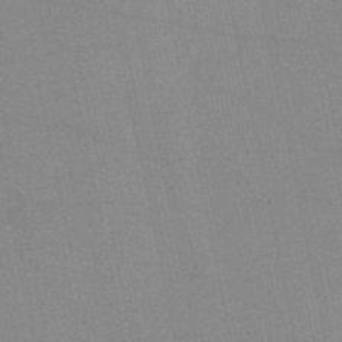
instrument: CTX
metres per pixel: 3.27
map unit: HNb
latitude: -52.8597
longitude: -47.5938
